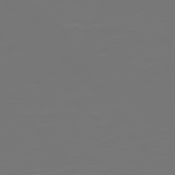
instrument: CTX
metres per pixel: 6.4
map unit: Hpe
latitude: 75.4049
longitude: -124.1388
